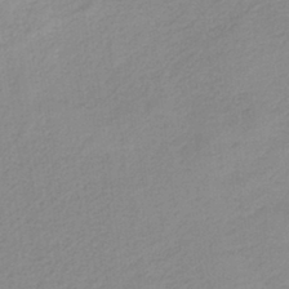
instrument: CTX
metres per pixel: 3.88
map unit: HNb
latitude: -36.1605
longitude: 56.1983
